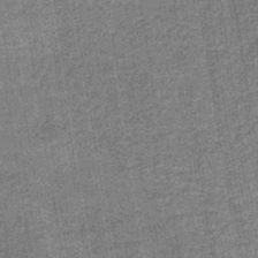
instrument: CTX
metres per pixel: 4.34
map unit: lHb
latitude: -39.2187
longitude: 60.4062
